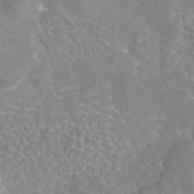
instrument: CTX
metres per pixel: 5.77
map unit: eAb
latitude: 44.7624
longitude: 109.7855
